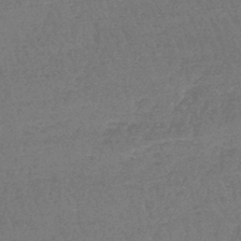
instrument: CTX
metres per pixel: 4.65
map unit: lHb
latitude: -45.0675
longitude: 70.0283
